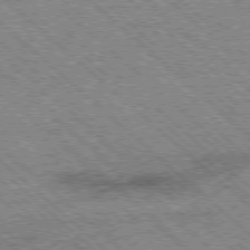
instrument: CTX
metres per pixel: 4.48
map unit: Ap
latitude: -78.4251
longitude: -49.6505
